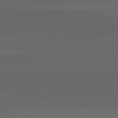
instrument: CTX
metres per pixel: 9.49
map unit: lApd
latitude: 82.4034
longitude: -172.2333
